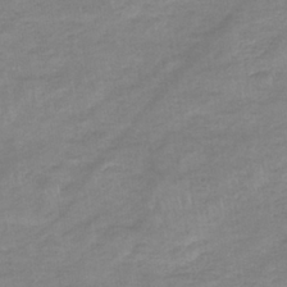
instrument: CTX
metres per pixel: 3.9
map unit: eHb
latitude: -33.4644
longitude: 68.7652
